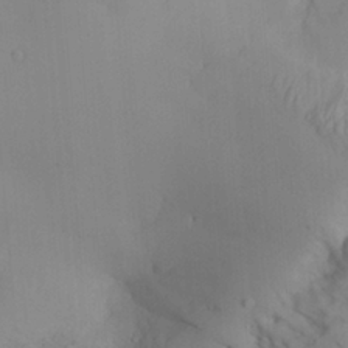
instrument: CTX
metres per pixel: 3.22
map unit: Aa
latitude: 26.2901
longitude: -131.7072
